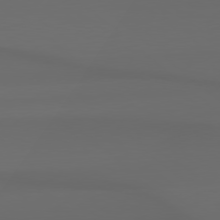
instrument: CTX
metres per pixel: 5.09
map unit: Hpe
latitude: 78.4979
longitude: -133.0081
